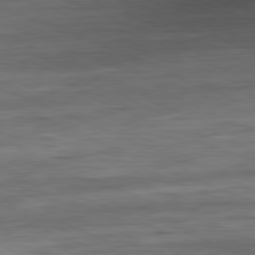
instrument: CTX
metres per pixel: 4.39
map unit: Ap
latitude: -81.9367
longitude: -74.5735
